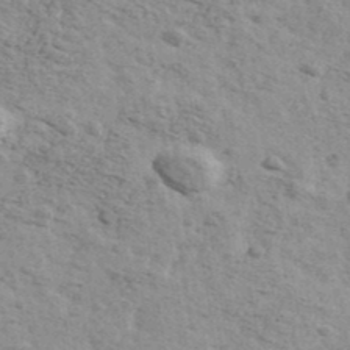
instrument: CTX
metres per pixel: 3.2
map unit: Ave
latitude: 41.5371
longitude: -109.3103
